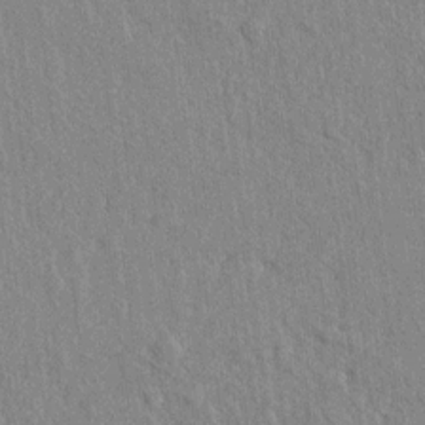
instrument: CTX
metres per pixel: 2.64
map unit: lAvf
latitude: 7.6127
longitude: 166.6896
